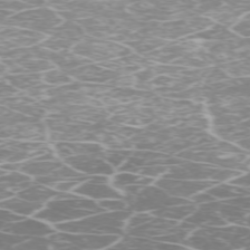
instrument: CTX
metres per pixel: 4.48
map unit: Hpe
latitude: -71.6533
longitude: 8.3684
